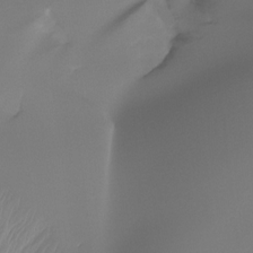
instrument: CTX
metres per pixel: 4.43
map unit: Ht
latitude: -15.6911
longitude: -45.9339
